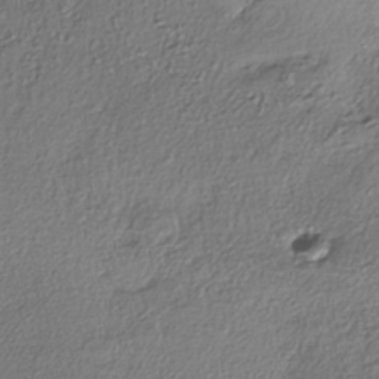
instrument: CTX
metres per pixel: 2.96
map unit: eHh
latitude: -41.6344
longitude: 123.0298
